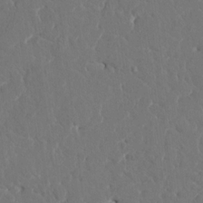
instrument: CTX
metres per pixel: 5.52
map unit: HNhu
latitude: 6.9136
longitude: -4.8191
